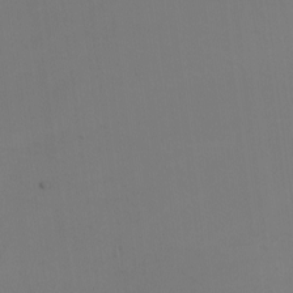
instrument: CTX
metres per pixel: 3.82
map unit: Nhu
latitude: -5.3698
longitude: -93.7449
